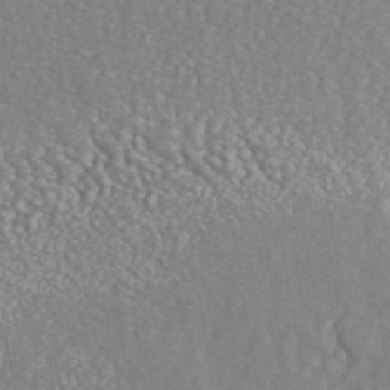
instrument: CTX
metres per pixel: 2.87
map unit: eAb
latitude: 42.7813
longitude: 106.4629
